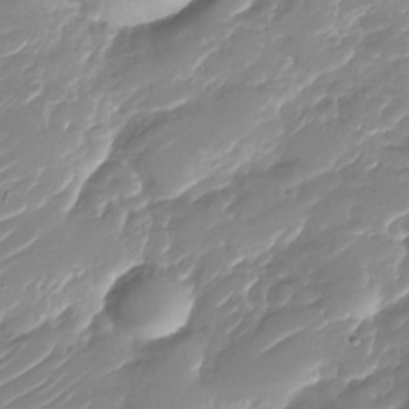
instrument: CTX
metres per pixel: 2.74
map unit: Nhu
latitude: -30.1039
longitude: -71.8772
